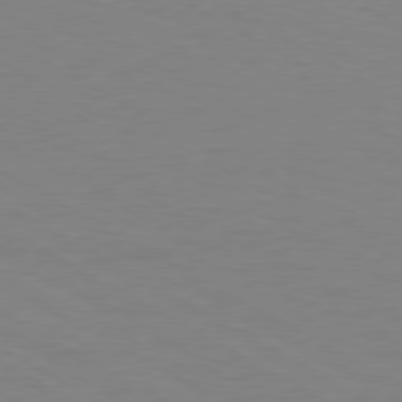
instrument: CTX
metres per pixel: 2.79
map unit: Ap
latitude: -80.6708
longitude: -51.9528
